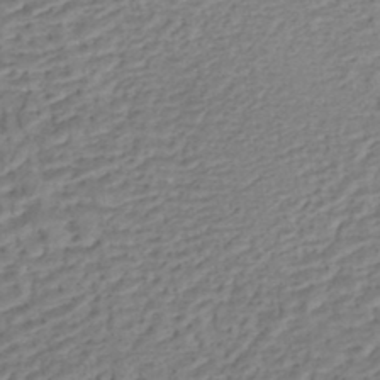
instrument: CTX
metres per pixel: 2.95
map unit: eHh
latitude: -43.5588
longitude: 119.5777
